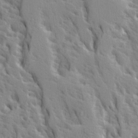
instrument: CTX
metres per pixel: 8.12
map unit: Ave
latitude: 15.0837
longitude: -130.5357
